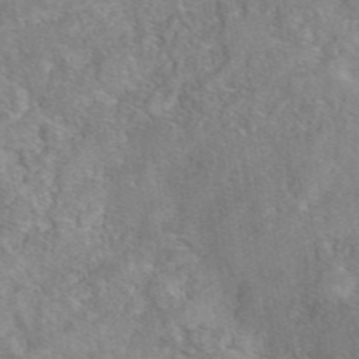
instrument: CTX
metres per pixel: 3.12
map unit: eAb
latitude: 45.0647
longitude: 116.8219
